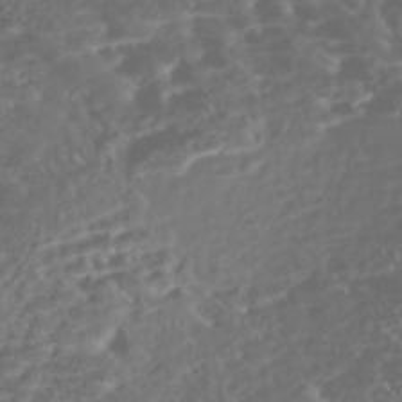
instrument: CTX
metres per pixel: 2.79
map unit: Nhe
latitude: -47.3509
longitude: -173.0647
